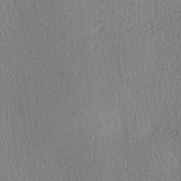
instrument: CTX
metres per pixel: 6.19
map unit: Ave
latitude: 3.7071
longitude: -112.6490
